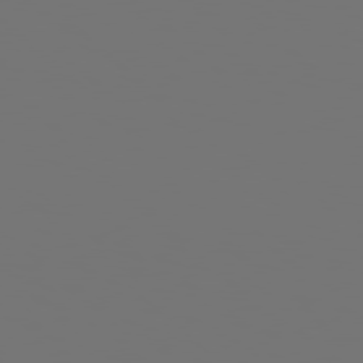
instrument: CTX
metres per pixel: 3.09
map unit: Hpe
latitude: 78.1956
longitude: -177.2915
